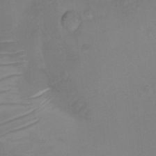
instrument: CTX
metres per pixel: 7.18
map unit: Ht
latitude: 5.6694
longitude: -29.5749
